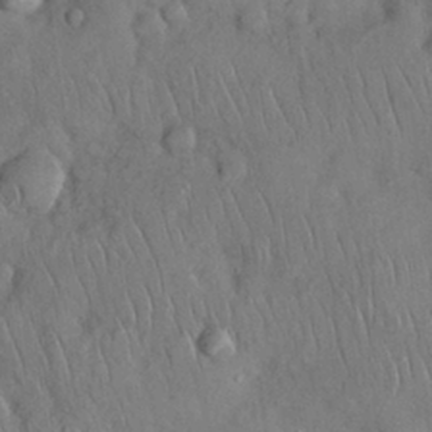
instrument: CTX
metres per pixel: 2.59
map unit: Nhu
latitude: 27.5749
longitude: -69.1403
